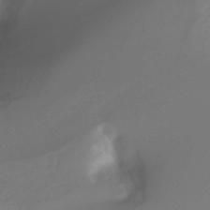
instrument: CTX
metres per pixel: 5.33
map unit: Ht
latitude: -10.2362
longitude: -40.2333
